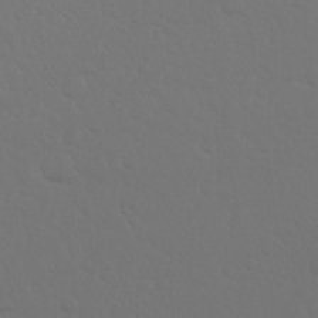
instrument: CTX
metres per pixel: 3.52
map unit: Nhu
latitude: 25.7827
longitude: -56.9702
